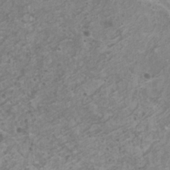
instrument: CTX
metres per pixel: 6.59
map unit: HNhu
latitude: -0.1606
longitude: 2.7085
